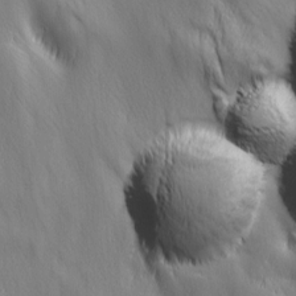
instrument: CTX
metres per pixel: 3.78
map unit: Ave
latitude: 12.9514
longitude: -105.2159
